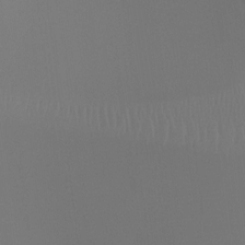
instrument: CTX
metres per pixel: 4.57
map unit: Ht
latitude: -9.1053
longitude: -33.0836
